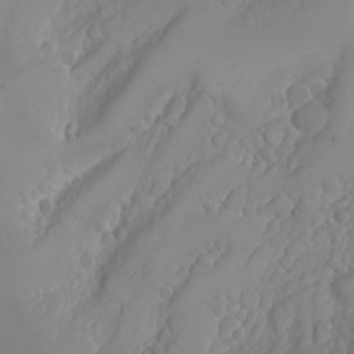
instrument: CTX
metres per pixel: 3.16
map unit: Nhu
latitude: -6.5951
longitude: -89.0648
